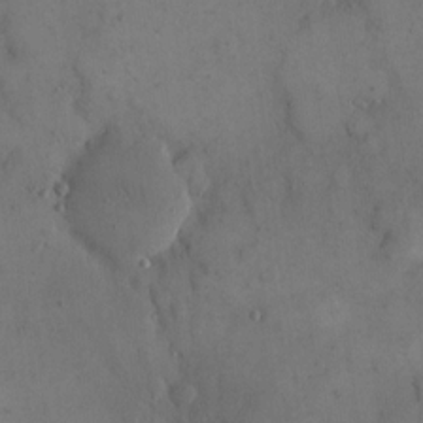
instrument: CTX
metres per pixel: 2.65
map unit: eHh
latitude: 15.6127
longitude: -67.4993
